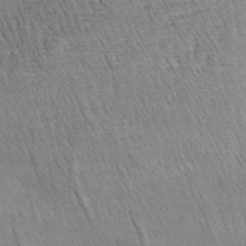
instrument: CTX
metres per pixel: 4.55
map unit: lAa
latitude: -4.2928
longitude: -121.4805
